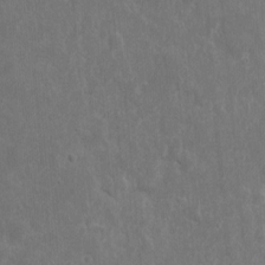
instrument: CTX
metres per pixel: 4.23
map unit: eHh
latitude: 10.4979
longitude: -72.6869
